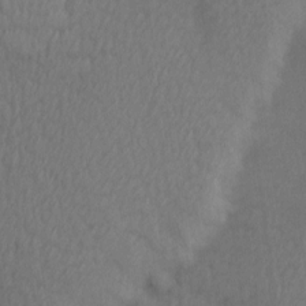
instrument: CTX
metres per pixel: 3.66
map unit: Hve
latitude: 14.1011
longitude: -91.1970
